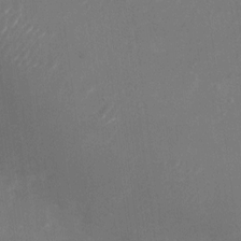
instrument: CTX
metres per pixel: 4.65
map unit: Nhu
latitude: -23.5966
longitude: -72.3090
